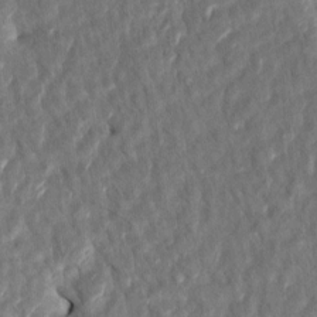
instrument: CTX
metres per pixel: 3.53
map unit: HNhu
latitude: 7.1781
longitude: -3.6127
